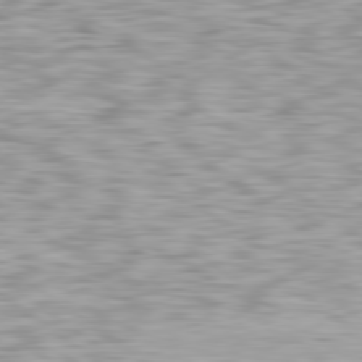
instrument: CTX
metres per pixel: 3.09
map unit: lApd
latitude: 79.4238
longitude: -47.3671
